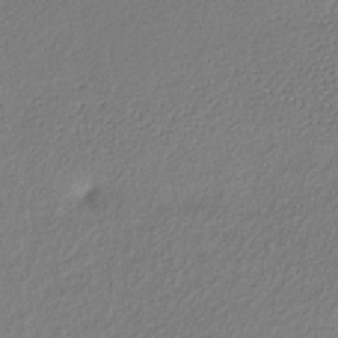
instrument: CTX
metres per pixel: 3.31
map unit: lHb
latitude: -39.1242
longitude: 68.5573
